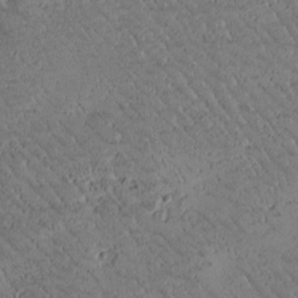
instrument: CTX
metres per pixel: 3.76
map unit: Htu
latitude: -2.2739
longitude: 176.1039
